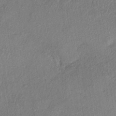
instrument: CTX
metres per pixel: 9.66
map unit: eHh
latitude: -41.1431
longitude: 120.0472
